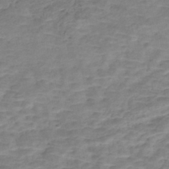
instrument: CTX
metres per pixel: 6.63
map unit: Nhe
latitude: -46.5384
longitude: 152.6707
